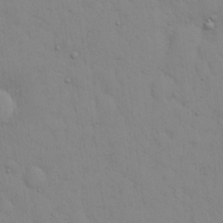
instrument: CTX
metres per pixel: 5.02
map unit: eHh
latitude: 16.2145
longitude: -62.8002
